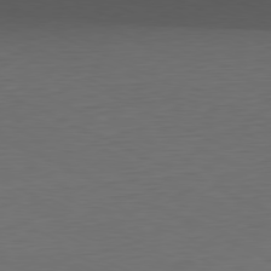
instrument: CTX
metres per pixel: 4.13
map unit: Ap
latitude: -81.3132
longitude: -76.7246
